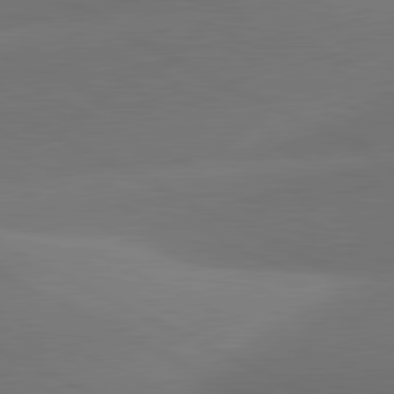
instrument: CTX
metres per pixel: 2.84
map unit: lApd
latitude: 81.2159
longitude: 129.4266
